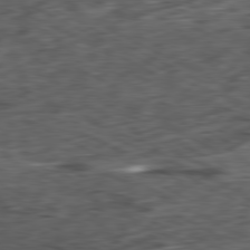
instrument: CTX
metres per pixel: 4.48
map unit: Ap
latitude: -81.0109
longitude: -73.0459
